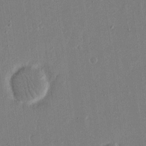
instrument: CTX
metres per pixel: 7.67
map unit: eHh
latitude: 14.7436
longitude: -69.8772
